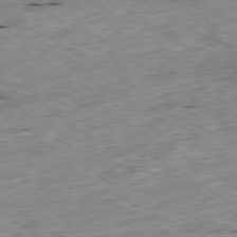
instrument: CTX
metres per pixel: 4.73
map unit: Ap
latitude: -79.8044
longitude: -90.4412
